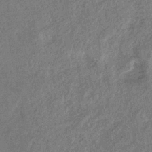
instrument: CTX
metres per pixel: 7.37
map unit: eHb
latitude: -38.5763
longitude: 77.4454
